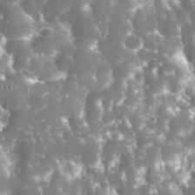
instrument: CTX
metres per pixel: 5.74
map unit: eHh
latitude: 34.5734
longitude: -62.8002
